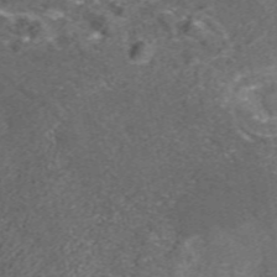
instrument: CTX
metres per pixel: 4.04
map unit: ANa
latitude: 36.9325
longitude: 15.4833
